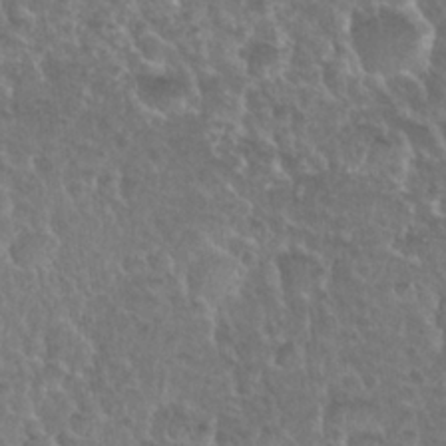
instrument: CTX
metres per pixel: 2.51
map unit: Nhu
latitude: 25.1970
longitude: -51.2537
